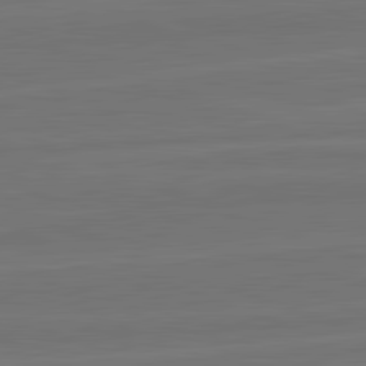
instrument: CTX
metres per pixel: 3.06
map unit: lApd
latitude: 82.3845
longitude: -179.6316
